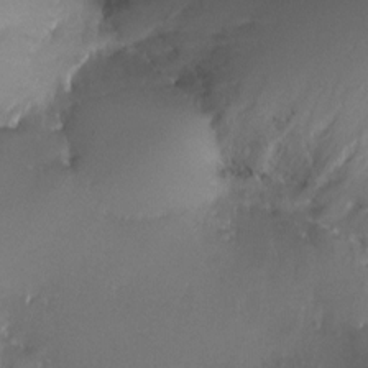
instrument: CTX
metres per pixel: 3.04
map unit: Nhu
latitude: -17.6155
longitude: -45.9339
